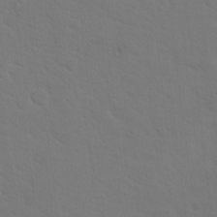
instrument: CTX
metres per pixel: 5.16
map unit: Nhu
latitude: 18.1389
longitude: -33.9150
